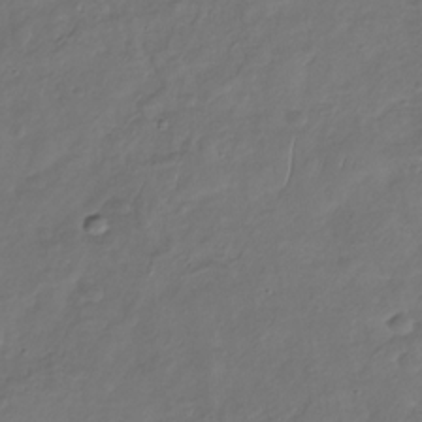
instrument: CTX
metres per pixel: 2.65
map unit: Nhu
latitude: -30.2550
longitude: -59.0647
